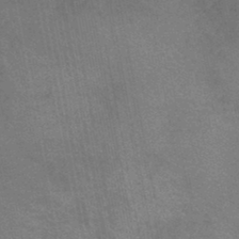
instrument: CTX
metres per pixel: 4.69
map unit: lHb
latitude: -43.6154
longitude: 75.0109
